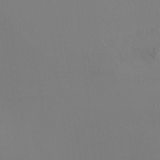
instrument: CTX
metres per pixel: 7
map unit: HNhu
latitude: 11.5182
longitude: 11.3699
